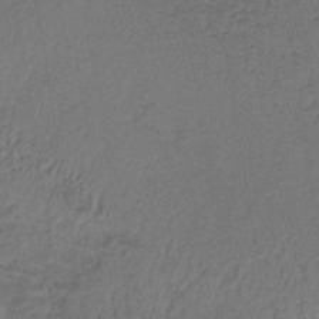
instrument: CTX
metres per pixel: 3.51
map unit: lHb
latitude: -35.2376
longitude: 65.4644
